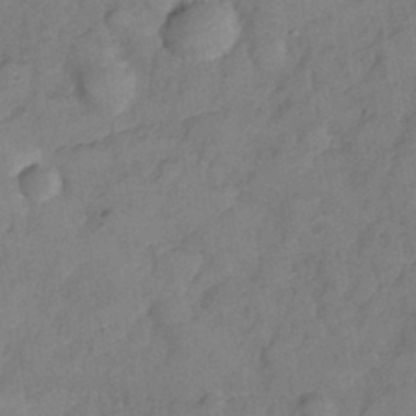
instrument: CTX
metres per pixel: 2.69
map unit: Nhe
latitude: -36.4629
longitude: -177.0269
